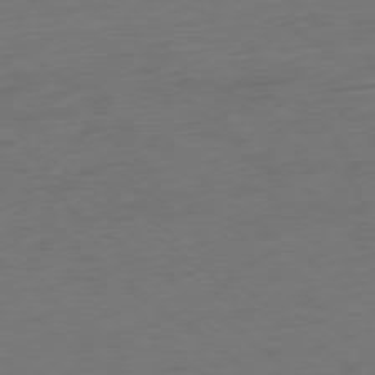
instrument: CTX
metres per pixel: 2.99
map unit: Ap
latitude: -78.5007
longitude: -62.8569
